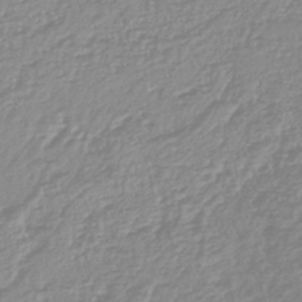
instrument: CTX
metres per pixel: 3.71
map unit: lHb
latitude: -44.4062
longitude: 78.3495
